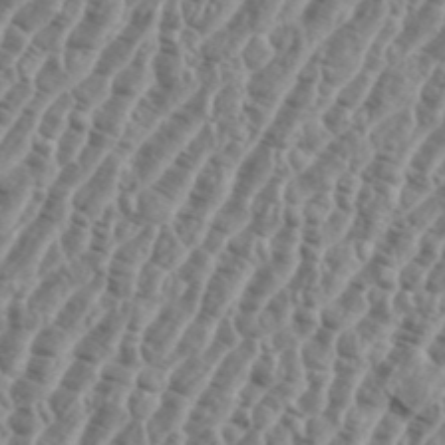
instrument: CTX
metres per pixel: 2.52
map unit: eHh
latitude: 36.8191
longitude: -135.9339
